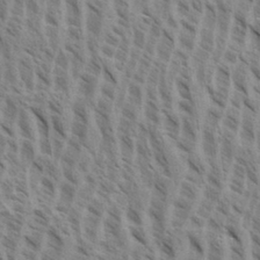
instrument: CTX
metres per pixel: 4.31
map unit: eHh
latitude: 33.8961
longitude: -140.8758
